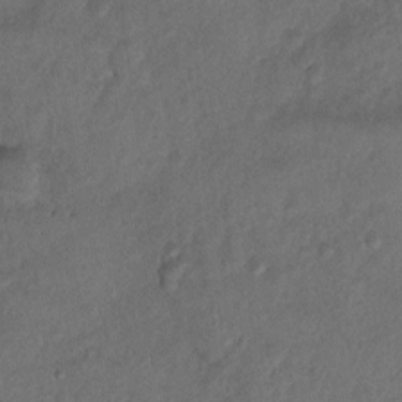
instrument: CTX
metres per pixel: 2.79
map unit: Nhu
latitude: 5.9150
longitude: -23.0269
